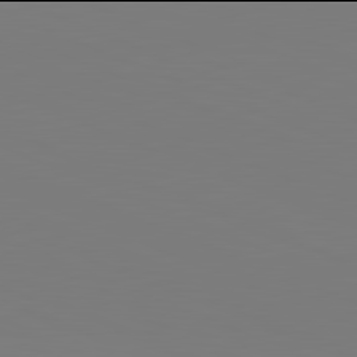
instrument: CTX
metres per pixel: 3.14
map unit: lApd
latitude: 81.9906
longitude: 147.0108
